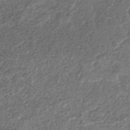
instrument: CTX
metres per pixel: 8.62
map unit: ANa
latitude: -42.8030
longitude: 109.0297
